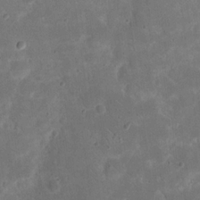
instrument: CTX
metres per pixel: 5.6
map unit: eHh
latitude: 20.0633
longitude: -63.4994
